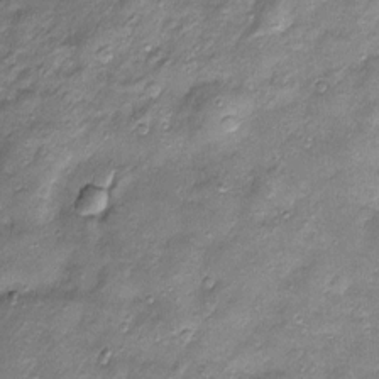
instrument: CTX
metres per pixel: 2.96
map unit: Htu
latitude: -5.6533
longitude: 159.0297
